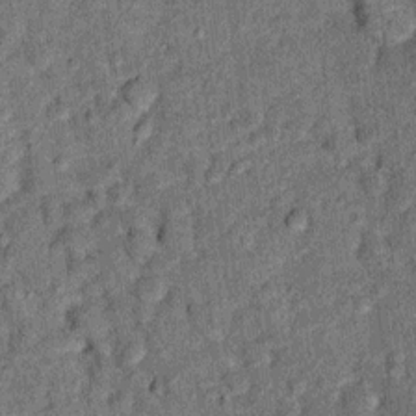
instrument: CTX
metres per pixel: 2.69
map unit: Ht
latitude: 9.3293
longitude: -38.7246
